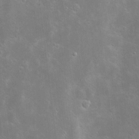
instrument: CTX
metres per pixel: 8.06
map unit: Hve
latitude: -11.1809
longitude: 175.1998
